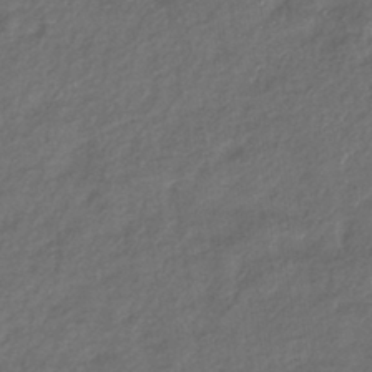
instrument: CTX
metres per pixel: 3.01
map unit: eHb
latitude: -39.5021
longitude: 78.7841
